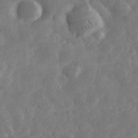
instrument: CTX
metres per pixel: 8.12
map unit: eHh
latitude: 34.9324
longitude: -69.1403
